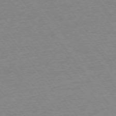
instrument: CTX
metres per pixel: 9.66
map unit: Ap
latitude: -74.9920
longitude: -82.5356
